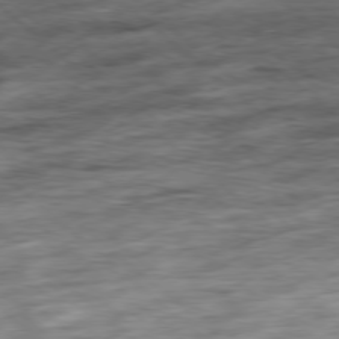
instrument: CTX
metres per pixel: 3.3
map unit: Hpe
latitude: -78.7085
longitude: -15.8395
